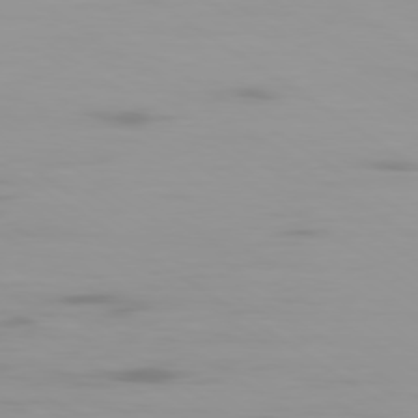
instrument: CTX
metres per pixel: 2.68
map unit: Ap
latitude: -79.9178
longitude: -103.4804
